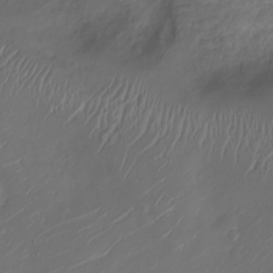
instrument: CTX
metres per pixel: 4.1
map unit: Nve
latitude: -20.1416
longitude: 104.9919
